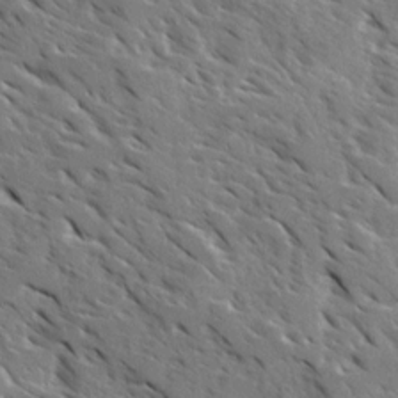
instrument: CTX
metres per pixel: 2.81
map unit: Ave
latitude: 16.5357
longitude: -130.7625
